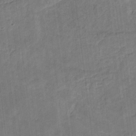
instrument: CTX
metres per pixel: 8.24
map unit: lHb
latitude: -30.8219
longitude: 66.0850
